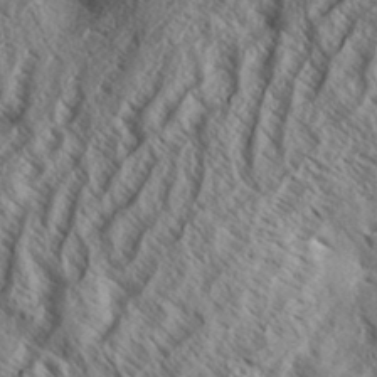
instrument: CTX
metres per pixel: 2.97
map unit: Aa
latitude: 33.4049
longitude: -137.6316
